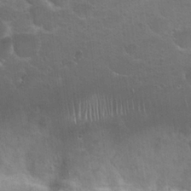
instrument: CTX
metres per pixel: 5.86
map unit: Hto
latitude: 23.9906
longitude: -50.7057
